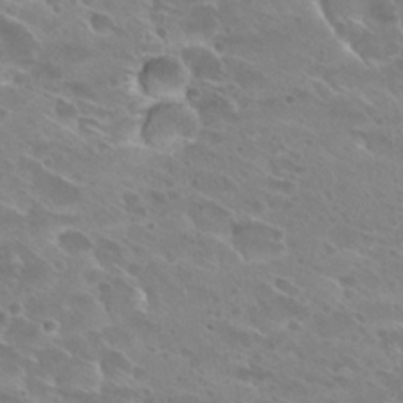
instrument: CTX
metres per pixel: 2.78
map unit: Hto
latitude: 27.6883
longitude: -39.7827
